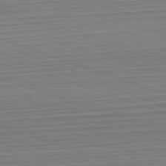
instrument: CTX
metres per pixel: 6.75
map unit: Hpe
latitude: -82.6329
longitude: 13.8045
